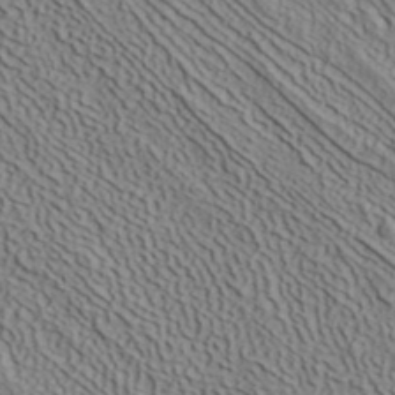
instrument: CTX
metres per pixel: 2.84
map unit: ANa
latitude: 40.6301
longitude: 33.7856
